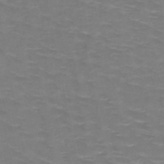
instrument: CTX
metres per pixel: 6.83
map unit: HNb
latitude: -48.8030
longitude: -46.9514
